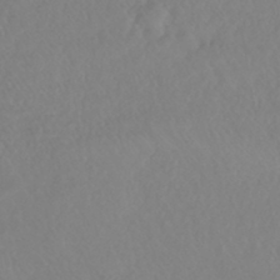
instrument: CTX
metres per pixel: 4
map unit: lHb
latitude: -43.1242
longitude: 77.3888
